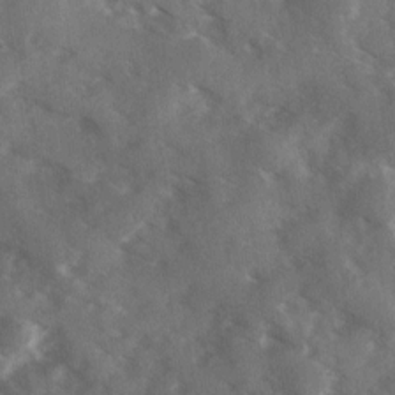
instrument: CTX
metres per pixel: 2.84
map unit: Ave
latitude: 18.2333
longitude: -130.9136
